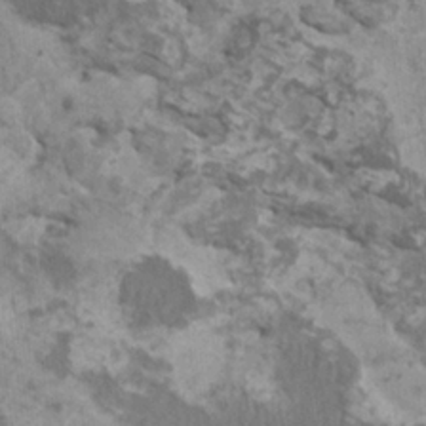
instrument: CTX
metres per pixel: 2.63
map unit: HNhu
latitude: 2.0255
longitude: 0.5574
